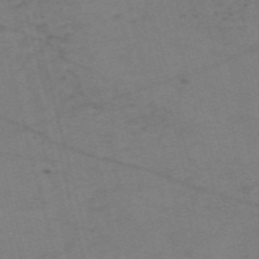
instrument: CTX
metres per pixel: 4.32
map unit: Nve
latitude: -57.9556
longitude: 50.9731
